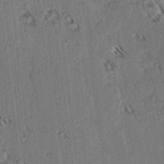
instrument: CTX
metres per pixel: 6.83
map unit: lAvf
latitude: -4.2361
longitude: -113.8772
